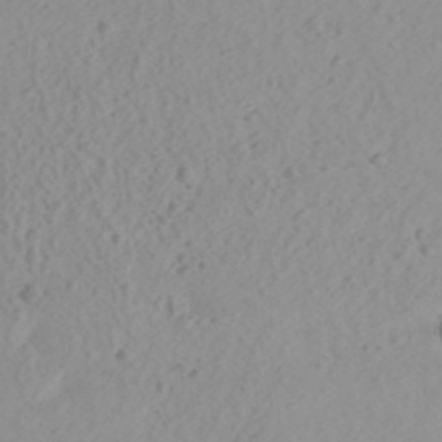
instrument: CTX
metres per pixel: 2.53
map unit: Aa
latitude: 24.5923
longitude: -131.5183
